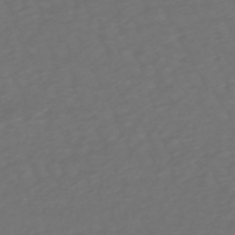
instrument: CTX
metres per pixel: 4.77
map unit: lHb
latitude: -47.9556
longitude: 82.7841
